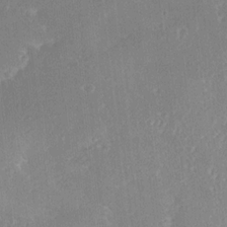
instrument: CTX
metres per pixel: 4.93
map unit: Ave
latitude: 18.3656
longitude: -137.4238
